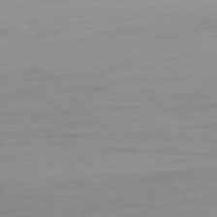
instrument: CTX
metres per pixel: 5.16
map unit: Ap
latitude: -77.4643
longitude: -91.5371
